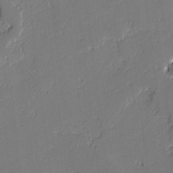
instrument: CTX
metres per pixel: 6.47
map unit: lAvf
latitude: -1.6155
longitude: -108.3089
